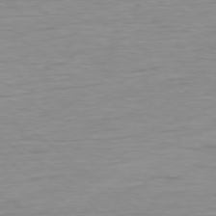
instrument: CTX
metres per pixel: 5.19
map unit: Ap
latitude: -78.5384
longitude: -77.8583
